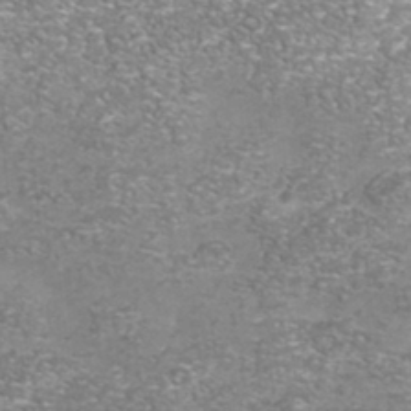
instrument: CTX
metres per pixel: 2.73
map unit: Nhu
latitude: -41.3698
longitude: -85.2348
